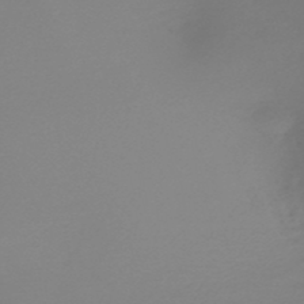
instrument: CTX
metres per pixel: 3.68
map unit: HNb
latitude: -47.4454
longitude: -41.8961
